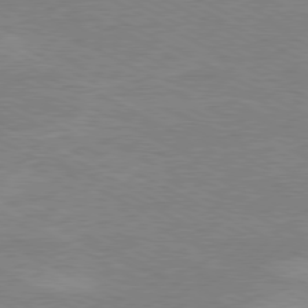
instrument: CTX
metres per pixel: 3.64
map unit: Ap
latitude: -80.6519
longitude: -85.8206
